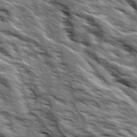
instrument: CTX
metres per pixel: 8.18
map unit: Ave
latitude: 19.3481
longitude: -134.9891
